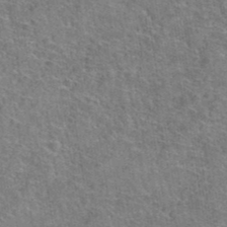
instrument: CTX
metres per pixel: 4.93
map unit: Hto
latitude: 39.2348
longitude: -43.0081
